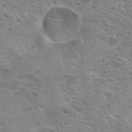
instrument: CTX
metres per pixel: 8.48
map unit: Hto
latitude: 20.9703
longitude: -41.9339
